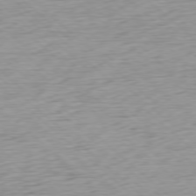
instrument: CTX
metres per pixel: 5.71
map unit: Ap
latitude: -78.3873
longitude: -71.2537
